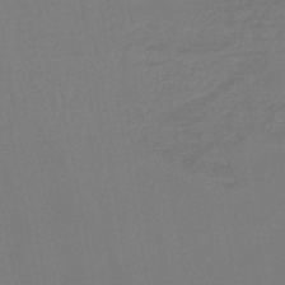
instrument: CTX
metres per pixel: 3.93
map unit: lHb
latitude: -46.0850
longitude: 77.5777
